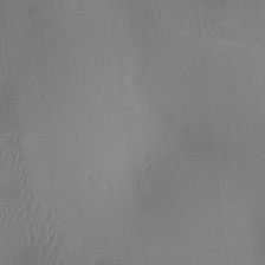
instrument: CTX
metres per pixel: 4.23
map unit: lAa
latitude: 2.8947
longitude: -115.7071
